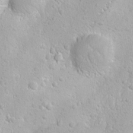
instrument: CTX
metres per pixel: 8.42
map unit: Ave
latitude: -10.5385
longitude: -121.0459
